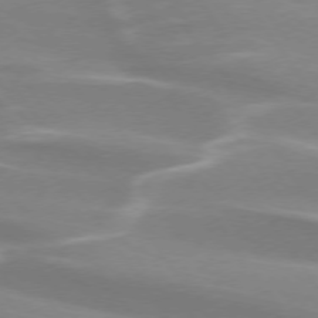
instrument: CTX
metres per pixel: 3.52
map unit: lApd
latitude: 73.9528
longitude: -62.1389
